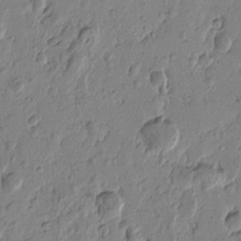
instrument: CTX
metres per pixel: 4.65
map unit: Htu
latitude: -1.3321
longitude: -177.3670
